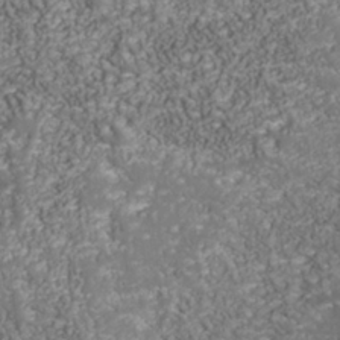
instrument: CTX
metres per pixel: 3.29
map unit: Nhu
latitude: -39.0487
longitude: -83.7260
